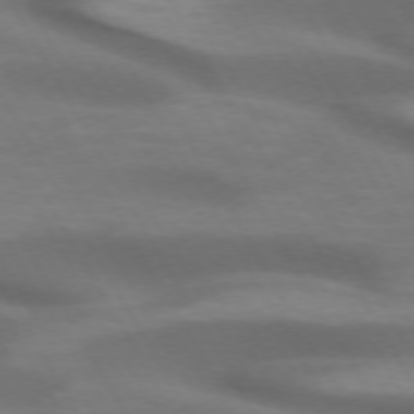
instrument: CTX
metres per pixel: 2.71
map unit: lApd
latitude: 72.7813
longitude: -51.4048
